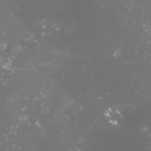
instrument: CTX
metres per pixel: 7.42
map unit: lHvf
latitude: -15.4833
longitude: -99.9528
